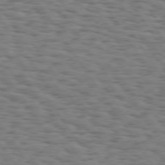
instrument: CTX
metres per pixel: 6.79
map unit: Hpe
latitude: 74.1011
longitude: -132.4412
